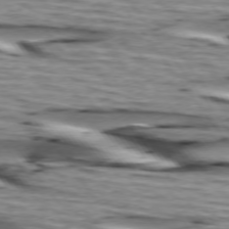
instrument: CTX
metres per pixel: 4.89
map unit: lApd
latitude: 74.6302
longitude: -72.1767
